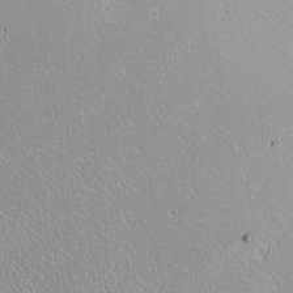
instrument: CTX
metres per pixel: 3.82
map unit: eHh
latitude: -8.9731
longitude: -69.2348
